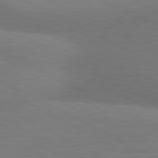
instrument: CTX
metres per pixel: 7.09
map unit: lApd
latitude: 80.8947
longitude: 124.5574
